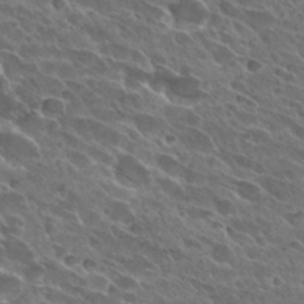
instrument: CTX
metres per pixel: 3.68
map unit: Hto
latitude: 28.2144
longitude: -41.6504
